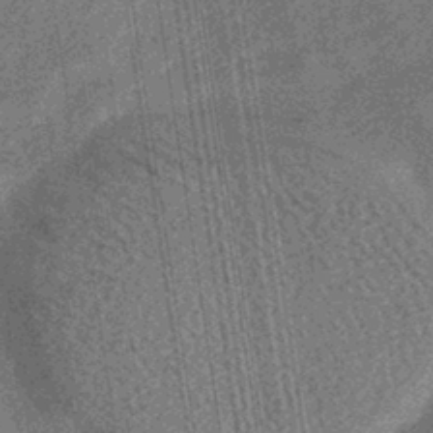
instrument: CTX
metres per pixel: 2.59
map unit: lHb
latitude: -39.8045
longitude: 69.2564
